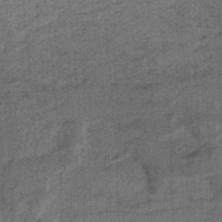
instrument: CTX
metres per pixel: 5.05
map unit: lHb
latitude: -37.5399
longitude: 57.4454
